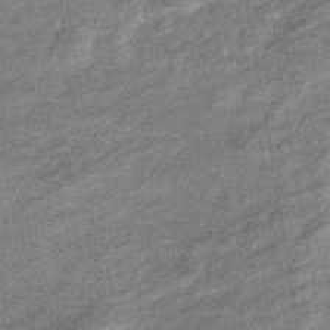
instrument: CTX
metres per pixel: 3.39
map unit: eHb
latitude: -38.4440
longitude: 79.3509
